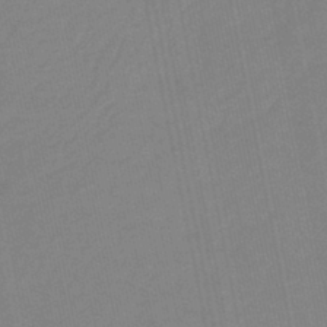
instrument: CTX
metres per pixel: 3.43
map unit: eHb
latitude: -44.1984
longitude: 87.2376
